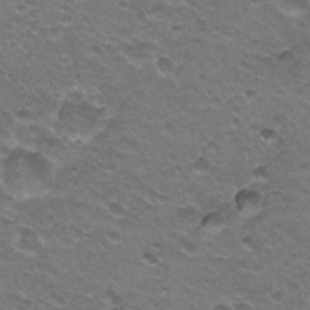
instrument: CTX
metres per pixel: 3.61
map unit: Hto
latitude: 21.2348
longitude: -32.4790
